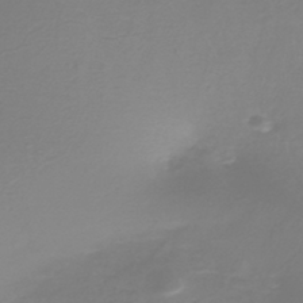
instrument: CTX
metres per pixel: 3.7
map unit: HNb
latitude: -44.9731
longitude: -42.2901
